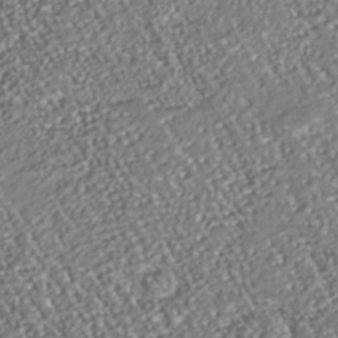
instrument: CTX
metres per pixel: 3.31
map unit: Nhu
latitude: -38.3684
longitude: -80.6113
